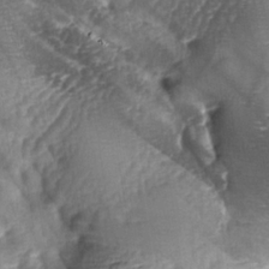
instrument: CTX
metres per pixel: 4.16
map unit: lAa
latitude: -6.8408
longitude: -126.3090
